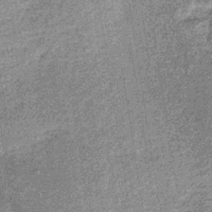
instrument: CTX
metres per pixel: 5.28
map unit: lHb
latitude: -36.7841
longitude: 65.7100
